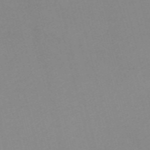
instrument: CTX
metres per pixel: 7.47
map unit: Nve
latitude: -57.6344
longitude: 59.1431
